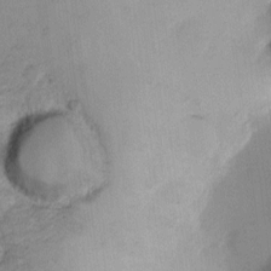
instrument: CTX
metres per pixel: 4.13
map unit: eHh
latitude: 4.0255
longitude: -72.4034
